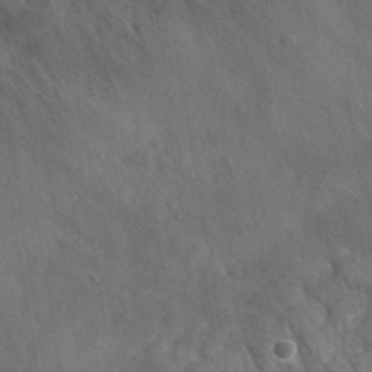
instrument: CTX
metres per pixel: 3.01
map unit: eHh
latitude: 34.2900
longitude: -78.2901
